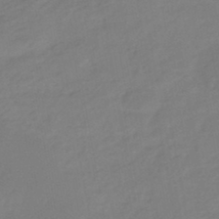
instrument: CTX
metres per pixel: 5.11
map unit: eHb
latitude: -46.2172
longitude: 88.7652
